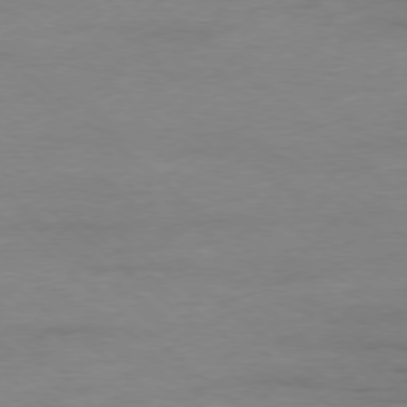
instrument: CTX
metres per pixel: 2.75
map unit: Hpe
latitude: -78.2739
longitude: -20.1956
